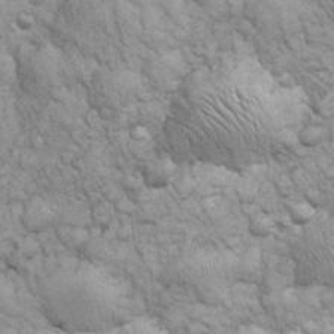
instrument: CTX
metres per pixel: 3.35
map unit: eHh
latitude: 32.0255
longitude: -67.5749
